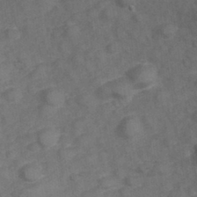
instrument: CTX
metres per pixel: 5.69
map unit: Hve
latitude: 32.8002
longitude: 151.9367
